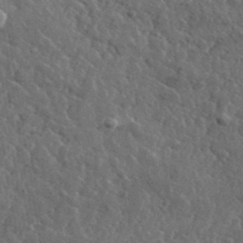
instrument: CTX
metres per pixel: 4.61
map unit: lHvf
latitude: 36.6869
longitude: -88.1200
